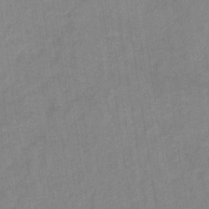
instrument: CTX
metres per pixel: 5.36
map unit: lHb
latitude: -34.9920
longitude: 71.8234
